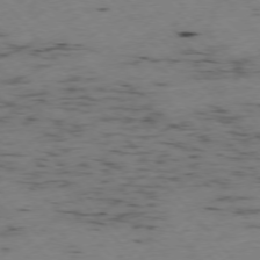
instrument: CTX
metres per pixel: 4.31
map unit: Ap
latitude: -76.2362
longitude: -61.3481
